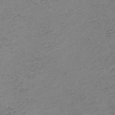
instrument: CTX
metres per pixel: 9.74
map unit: HNb
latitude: -33.4077
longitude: 63.1242
